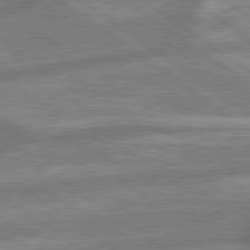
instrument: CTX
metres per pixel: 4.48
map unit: lApd
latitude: 79.4994
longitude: -170.9703
